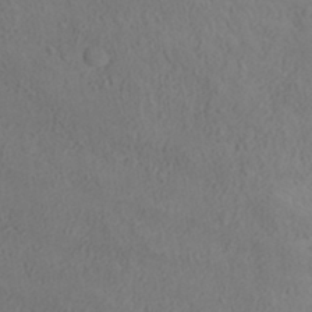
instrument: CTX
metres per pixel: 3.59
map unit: ANa
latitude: 35.5749
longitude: 14.0283
